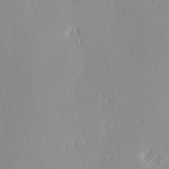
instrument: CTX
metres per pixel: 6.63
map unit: Ave
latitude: 3.4804
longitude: -113.2726
